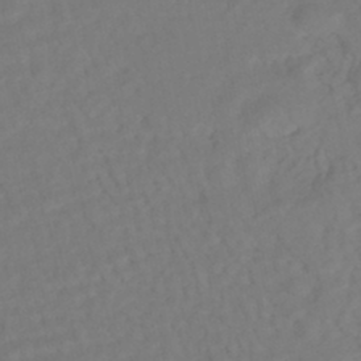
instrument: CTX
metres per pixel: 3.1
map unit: HNhu
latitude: -45.3510
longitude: 103.5210
